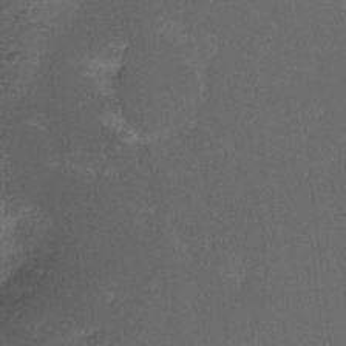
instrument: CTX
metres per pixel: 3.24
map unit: Ht
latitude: -8.2928
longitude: -39.2159
